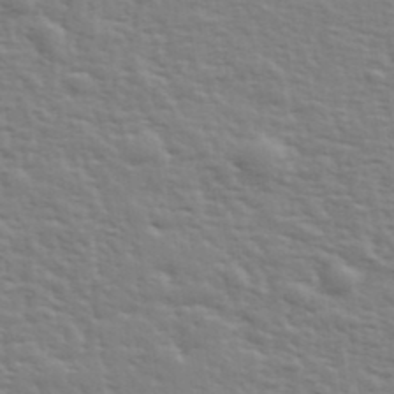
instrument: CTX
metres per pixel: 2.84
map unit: eHh
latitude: 35.6505
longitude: -80.8569
